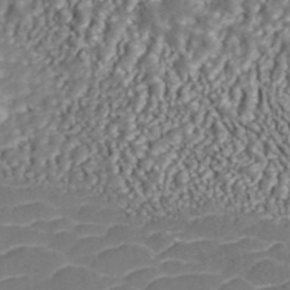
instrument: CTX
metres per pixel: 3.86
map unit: ANa
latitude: 44.1200
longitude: 37.7477
